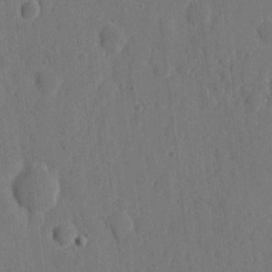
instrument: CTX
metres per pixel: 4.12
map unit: eHh
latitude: 7.2159
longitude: -73.2537
